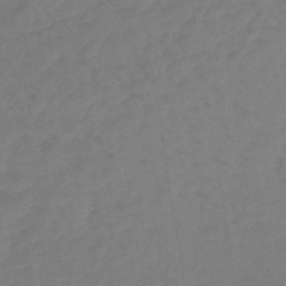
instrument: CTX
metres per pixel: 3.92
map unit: lHb
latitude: -43.1998
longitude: 64.2362
